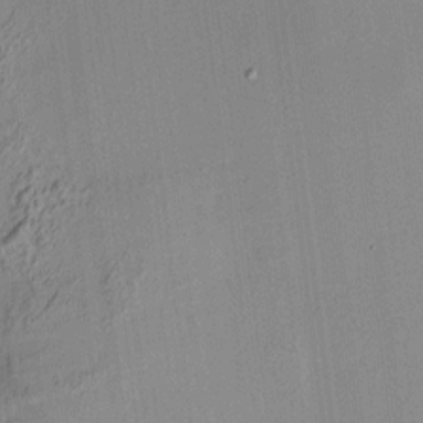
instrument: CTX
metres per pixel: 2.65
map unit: HNhu
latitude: 8.1389
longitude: 13.4455
